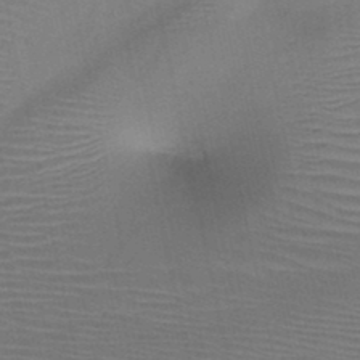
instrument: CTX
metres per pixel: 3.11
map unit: HNb
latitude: -46.4062
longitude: -41.4993
